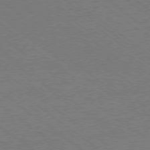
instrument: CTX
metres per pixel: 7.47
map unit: Ap
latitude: -78.7274
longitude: -82.9513
